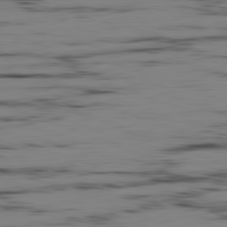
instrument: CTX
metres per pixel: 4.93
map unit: Ap
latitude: -82.1795
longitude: -74.8569
